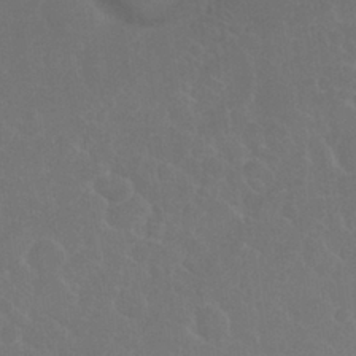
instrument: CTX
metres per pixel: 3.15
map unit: Nhu
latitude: 27.2915
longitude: -51.9906
